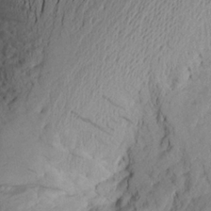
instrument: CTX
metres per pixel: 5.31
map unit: Aa
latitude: 24.2711
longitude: -149.0647
